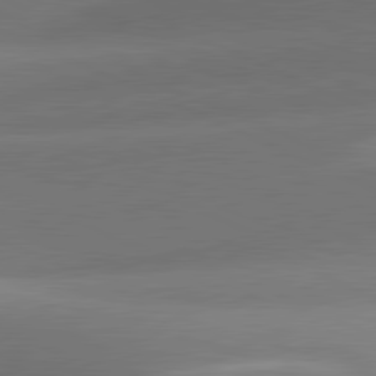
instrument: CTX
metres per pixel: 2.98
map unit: lApd
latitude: 81.2726
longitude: 130.1983
